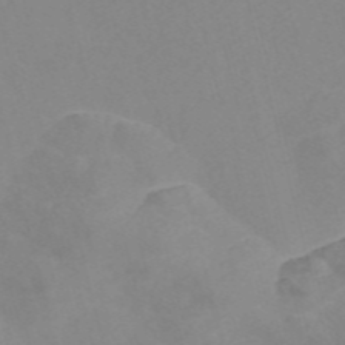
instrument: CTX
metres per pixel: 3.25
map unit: Nve
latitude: -56.7274
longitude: 51.8233
